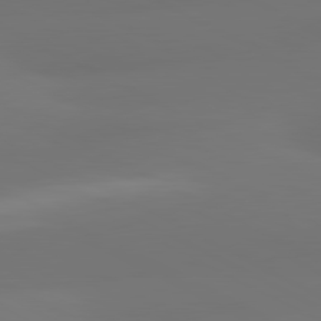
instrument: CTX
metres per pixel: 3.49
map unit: lApd
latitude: 80.8758
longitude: -164.3089
